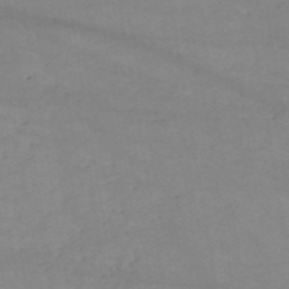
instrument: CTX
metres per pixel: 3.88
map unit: HNb
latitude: -54.4818
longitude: -34.6490
